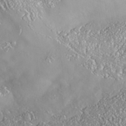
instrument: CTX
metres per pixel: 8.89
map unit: Nhe
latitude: -37.8800
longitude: 138.0472
